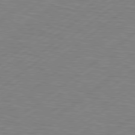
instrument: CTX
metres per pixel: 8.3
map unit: Hpe
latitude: 79.1403
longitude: -120.6302
